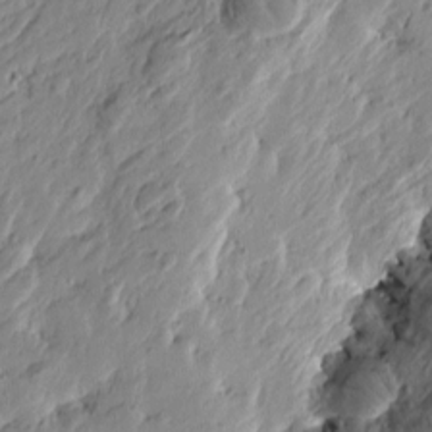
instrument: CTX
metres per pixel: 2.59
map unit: Htu
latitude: -4.5196
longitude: -178.9892
